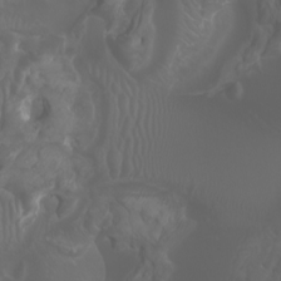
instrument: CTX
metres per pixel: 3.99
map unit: Htu
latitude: -4.8597
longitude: -89.4616
